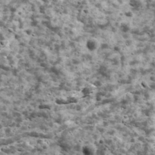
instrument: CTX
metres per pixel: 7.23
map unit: Ave
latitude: 17.0836
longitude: -134.3278
